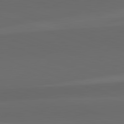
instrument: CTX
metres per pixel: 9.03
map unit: lApd
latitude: 82.3278
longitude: 134.2739
